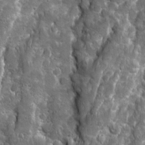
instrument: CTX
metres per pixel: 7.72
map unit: Ave
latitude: 16.1578
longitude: -133.6505
